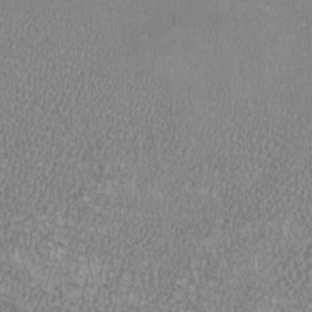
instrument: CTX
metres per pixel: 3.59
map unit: HNhu
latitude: -3.2186
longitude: -1.7638
